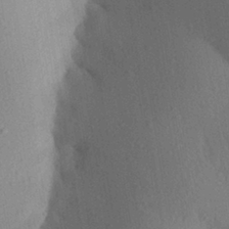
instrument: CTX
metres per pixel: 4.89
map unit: Aa
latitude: 26.4790
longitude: -148.1389
